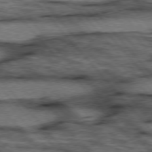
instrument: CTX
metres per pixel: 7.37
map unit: lApd
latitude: 75.9339
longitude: -49.6505
